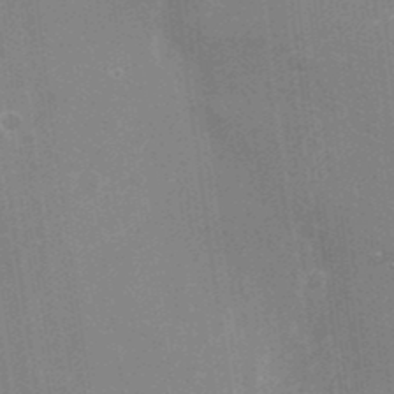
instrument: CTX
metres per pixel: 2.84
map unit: Nhu
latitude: -25.1809
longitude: -73.2537
